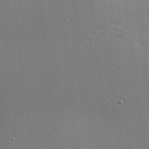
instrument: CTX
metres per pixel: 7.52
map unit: Nhu
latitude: 0.7624
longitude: -77.8394
